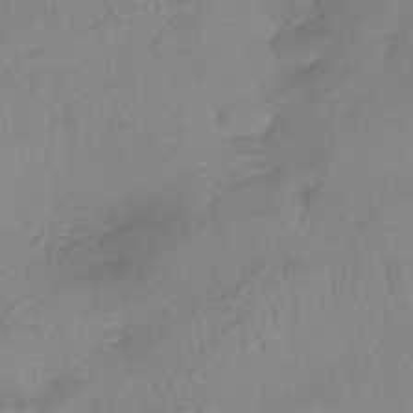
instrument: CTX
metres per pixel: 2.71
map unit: eHb
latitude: -43.1242
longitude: 84.8974
